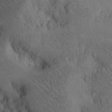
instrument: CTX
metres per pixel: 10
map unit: Hto
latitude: 11.9339
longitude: -59.0647
